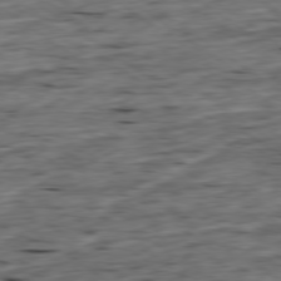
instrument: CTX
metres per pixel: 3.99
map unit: Ap
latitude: -79.3131
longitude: -89.9717
